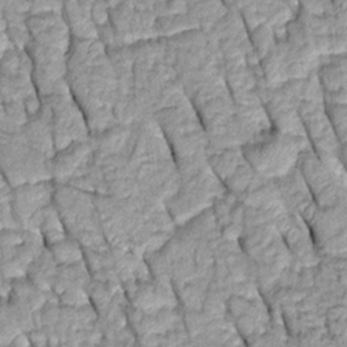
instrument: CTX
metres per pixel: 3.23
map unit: Htu
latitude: -0.0850
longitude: 150.2928
